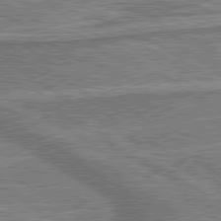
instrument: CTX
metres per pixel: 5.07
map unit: lApd
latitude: 79.8773
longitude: 174.8407
